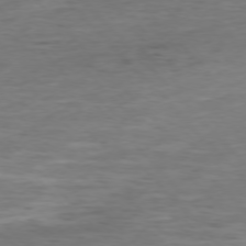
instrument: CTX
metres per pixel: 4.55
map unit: Ap
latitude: -76.7085
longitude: -91.8016
